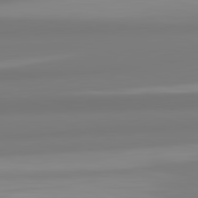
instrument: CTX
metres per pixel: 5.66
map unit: lApd
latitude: 82.4412
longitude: 173.1620
